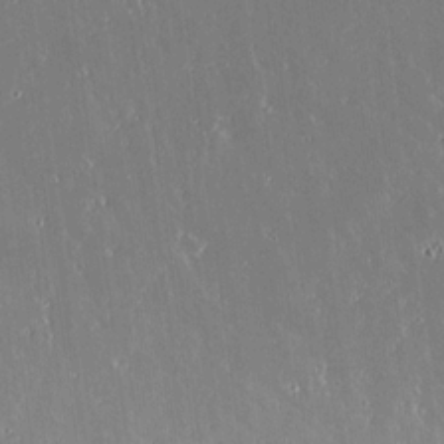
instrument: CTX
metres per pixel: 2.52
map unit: lAvf
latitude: 14.5735
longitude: -128.4979
